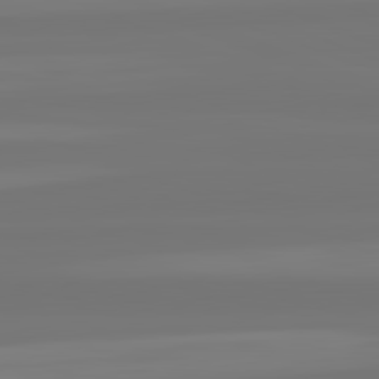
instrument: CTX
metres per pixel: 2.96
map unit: lApd
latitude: 82.4223
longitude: -176.3089
